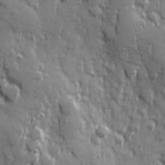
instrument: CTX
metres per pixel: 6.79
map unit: Hve
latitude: 25.3292
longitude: 146.6707
